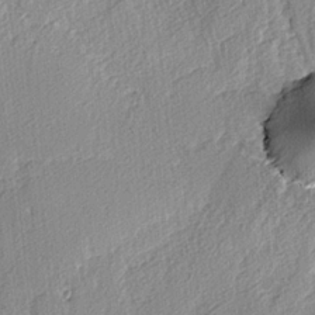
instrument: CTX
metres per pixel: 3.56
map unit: lAvf
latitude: -4.2361
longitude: -108.0822
